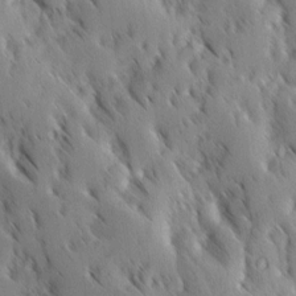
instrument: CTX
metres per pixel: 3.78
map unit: Ave
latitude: 9.0270
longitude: -104.1200
